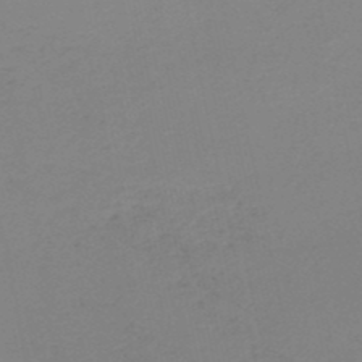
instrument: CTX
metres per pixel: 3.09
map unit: HNb
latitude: -50.7841
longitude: -54.1200
